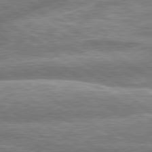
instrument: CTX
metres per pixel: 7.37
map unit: lApd
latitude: 79.7261
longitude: -160.0822
